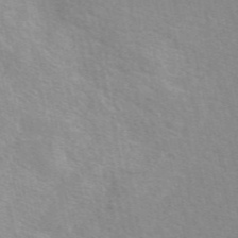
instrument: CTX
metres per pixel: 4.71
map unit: eAb
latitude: 50.4223
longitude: 111.5966
